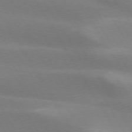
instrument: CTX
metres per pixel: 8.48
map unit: lApd
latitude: 73.6505
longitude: -49.3860
